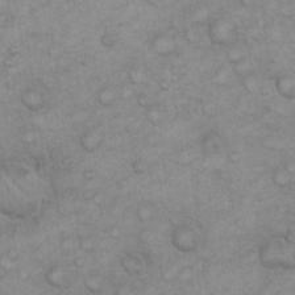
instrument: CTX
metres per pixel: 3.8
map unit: eHh
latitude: 21.6694
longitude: -59.2915
